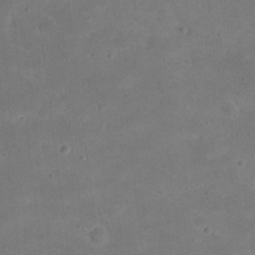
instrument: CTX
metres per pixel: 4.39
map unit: eHh
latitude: 20.4790
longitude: -63.6883
